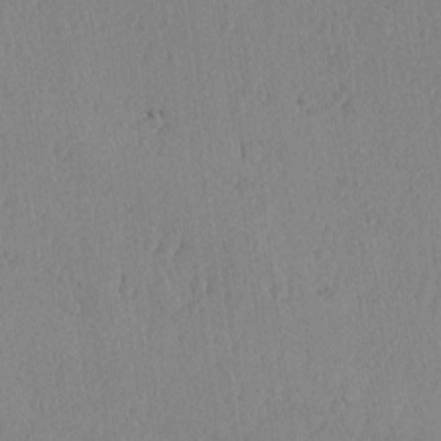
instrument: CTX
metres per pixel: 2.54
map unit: lAvf
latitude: -5.4832
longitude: -114.8380
